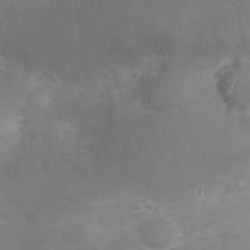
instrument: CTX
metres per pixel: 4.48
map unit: Nhu
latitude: 4.0255
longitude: -17.3860
